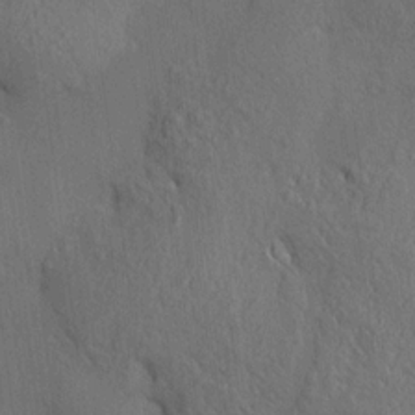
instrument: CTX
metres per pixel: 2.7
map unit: HNhu
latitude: 13.6316
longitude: 10.0283
